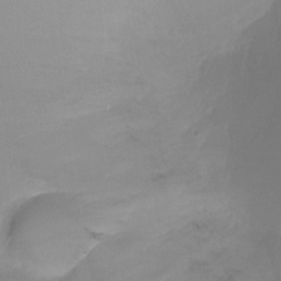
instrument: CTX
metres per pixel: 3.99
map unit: Ht
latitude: -10.6330
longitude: -28.5168
